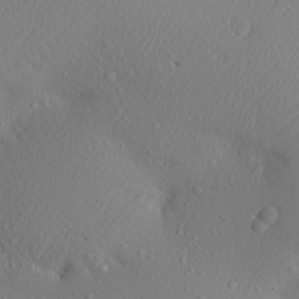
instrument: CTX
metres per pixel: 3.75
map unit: Aa
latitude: 21.1026
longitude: -145.8583
